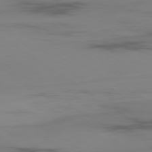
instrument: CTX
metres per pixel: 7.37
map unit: Ap
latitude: -80.0661
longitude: -59.5560
